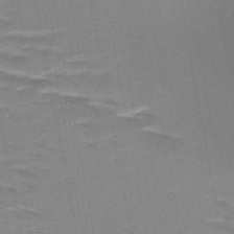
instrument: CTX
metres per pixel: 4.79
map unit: HNb
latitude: -48.1606
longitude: -48.4601
